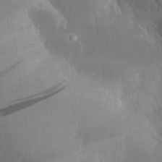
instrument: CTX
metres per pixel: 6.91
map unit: Aa
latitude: 27.2159
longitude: -132.8380
